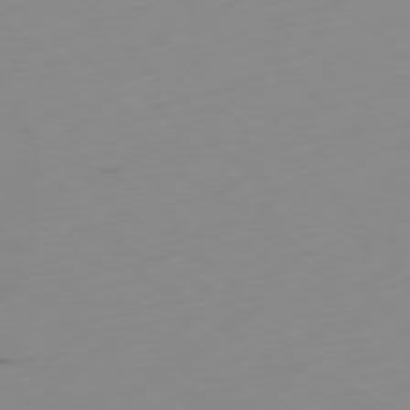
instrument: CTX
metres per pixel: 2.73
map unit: Ap
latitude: -78.9541
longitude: -61.6127
